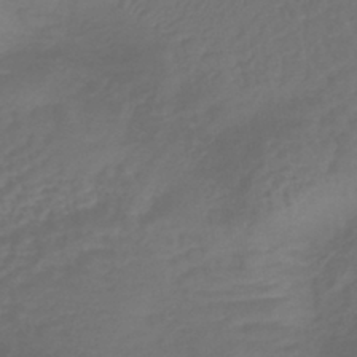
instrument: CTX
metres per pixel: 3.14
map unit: lHb
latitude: -42.8974
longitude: 81.1998
